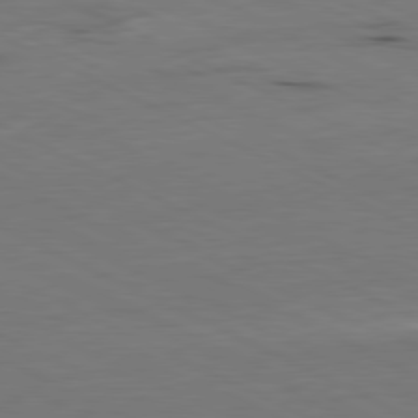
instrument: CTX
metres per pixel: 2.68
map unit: Ap
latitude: -81.4077
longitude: -70.1578
